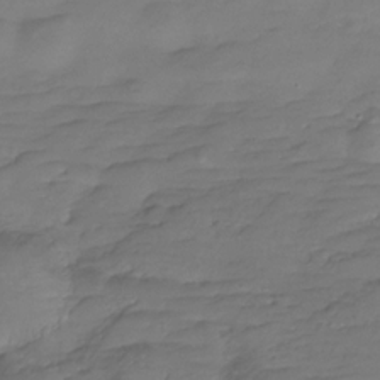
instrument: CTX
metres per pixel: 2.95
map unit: Hve
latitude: -27.9556
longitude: 91.6722
